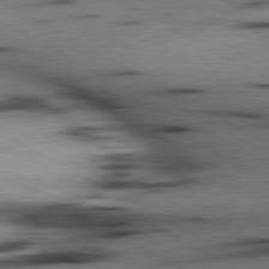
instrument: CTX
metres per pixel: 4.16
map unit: lApd
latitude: 80.2333
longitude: 162.0472
